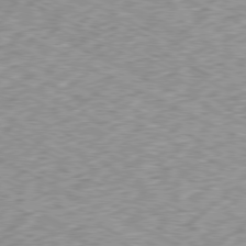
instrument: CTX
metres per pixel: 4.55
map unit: Ap
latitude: -79.6155
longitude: -67.4237
